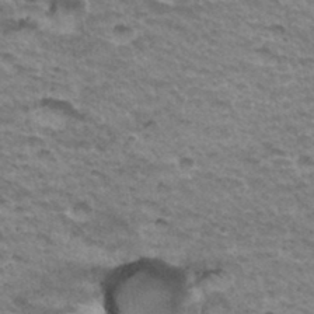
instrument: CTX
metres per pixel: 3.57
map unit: Hto
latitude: 35.5560
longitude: -43.3860
